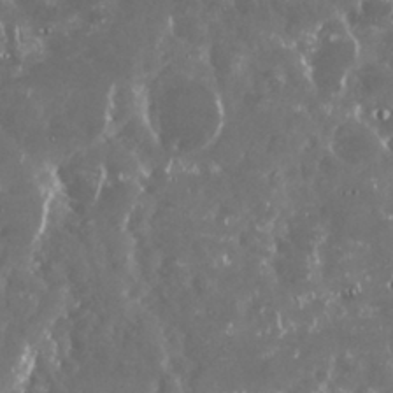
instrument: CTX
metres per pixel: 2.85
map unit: Nhu
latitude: 29.1403
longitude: -59.6883
